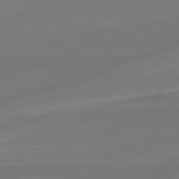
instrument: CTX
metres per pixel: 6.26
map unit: lApd
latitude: 79.0270
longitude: -141.6882
